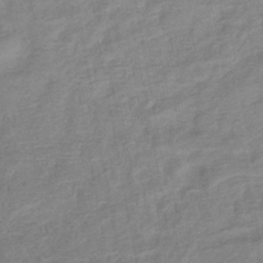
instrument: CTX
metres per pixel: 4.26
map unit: lHb
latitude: -40.9164
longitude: 77.0297
